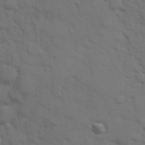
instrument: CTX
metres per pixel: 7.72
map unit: Hve
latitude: 25.5749
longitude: 148.1984
